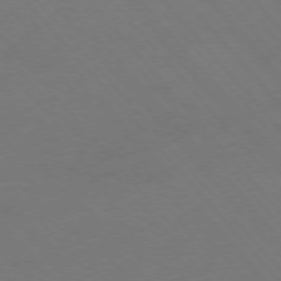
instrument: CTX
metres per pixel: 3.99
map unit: Ap
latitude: -77.1620
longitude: -64.1011
